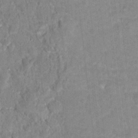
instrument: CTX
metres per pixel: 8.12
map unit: Hto
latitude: 16.9892
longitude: -35.3103
